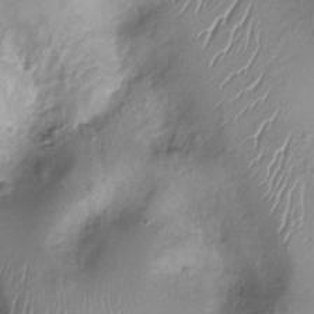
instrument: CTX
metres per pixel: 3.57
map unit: Ht
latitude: -9.5777
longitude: -20.2712
